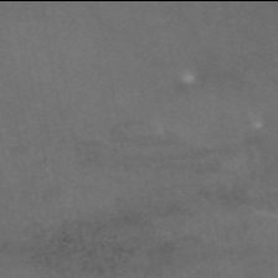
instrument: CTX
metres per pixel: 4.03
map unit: eAb
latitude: 45.9906
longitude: 115.2754
